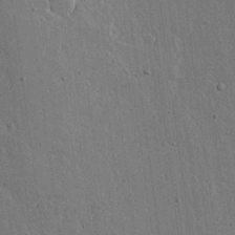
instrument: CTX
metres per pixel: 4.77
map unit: Aa
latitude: 18.5168
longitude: -126.8947
